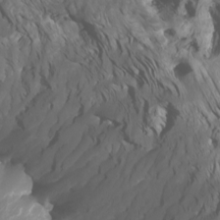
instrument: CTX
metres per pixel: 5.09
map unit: Nhu
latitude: -6.0283
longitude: -77.1781
